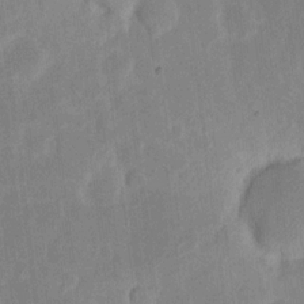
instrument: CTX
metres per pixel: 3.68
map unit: eHh
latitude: 6.1389
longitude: -69.7261
